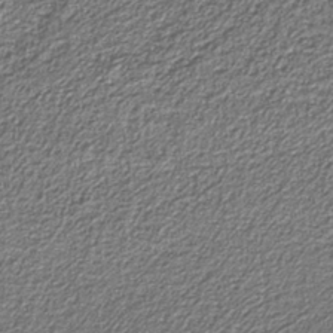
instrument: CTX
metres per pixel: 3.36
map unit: eAb
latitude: -39.8234
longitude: 51.4076
